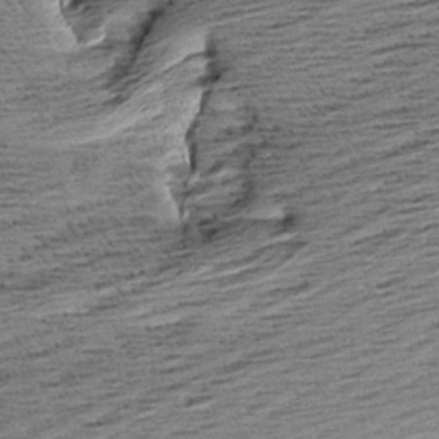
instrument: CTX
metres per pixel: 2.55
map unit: Aa
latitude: 8.1011
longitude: -139.7072
